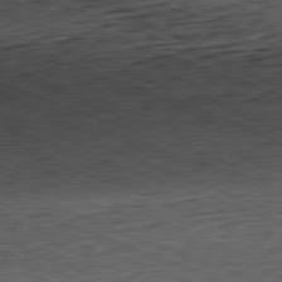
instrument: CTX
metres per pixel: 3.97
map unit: Hpe
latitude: -82.0850
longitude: 13.7667
